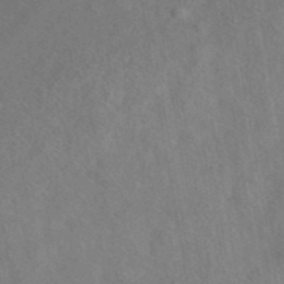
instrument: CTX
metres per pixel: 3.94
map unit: eAb
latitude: 42.6302
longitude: 109.2565
